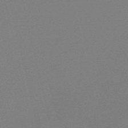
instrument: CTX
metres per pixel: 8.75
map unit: Nve
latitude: -56.4818
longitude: 61.9556
